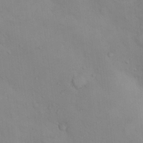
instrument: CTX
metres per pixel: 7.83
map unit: Nhu
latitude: 13.2159
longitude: -27.8206
